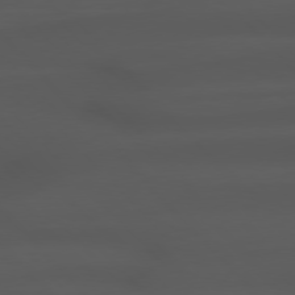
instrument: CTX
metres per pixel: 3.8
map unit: Hpe
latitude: 77.1592
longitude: -167.1025
